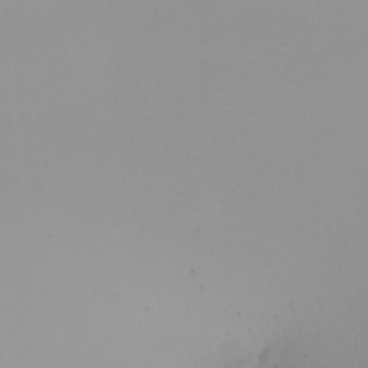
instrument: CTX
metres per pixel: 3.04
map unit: Nhu
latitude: -5.1998
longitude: -94.1956
